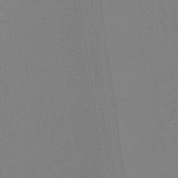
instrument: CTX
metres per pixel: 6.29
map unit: eHb
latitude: -30.2361
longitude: 63.1809
